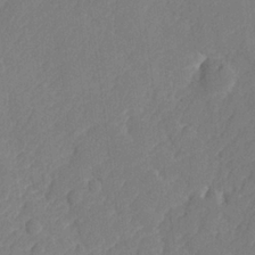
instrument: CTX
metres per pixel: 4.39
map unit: lHvf
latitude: 24.2333
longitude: 141.7289
